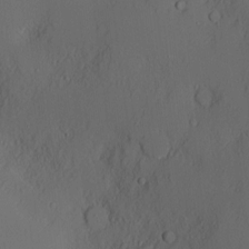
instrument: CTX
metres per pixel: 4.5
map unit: Nve
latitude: -8.6707
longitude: 175.8044
